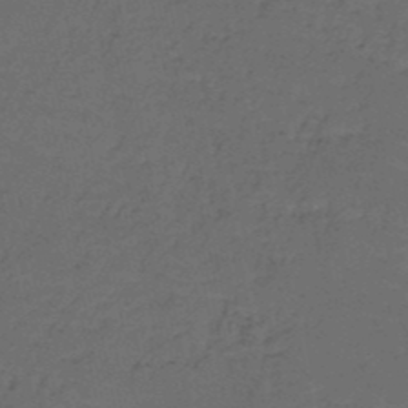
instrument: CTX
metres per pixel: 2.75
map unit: HNb
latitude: -50.2928
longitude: -48.2711
